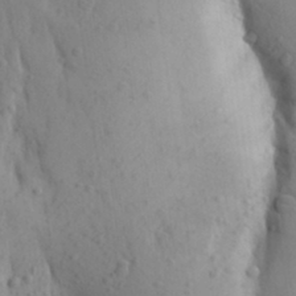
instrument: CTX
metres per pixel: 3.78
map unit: Aa
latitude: 26.4790
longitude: -149.4804
